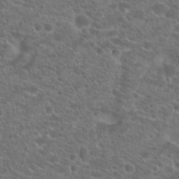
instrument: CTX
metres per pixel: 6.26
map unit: Hto
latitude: 20.8569
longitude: -38.8569
